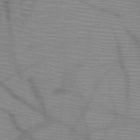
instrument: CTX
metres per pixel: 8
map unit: HNb
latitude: -46.5196
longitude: -41.3670
